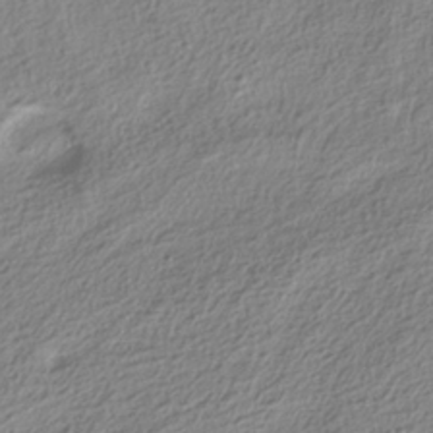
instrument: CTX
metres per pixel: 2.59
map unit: ANa
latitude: -37.8044
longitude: 94.2928
